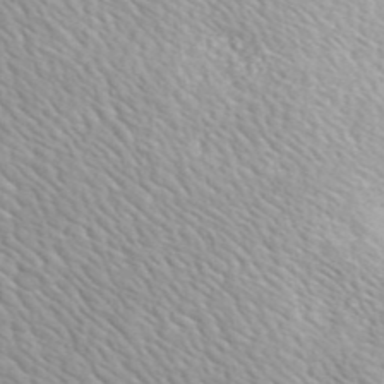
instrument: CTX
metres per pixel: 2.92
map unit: ANa
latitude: 44.5923
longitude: 23.3510
